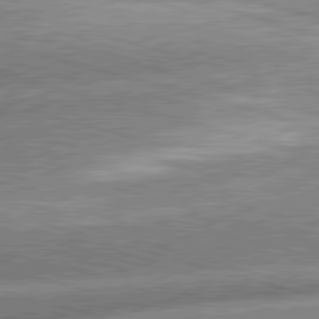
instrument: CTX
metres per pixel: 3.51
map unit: lApd
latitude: 81.3859
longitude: -163.1781
